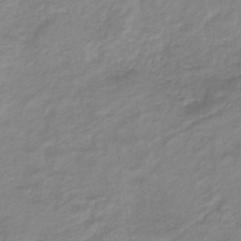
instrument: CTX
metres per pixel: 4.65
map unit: lHb
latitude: -35.5966
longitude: 72.7085
